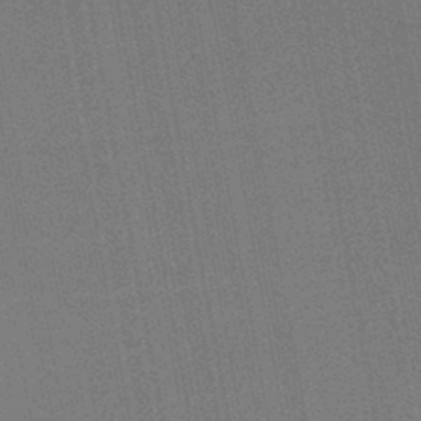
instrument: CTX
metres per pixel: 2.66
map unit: eHb
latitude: -44.7841
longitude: 87.3510
